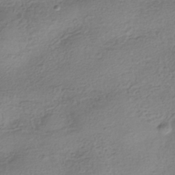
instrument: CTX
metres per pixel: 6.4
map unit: HNhu
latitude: -41.1242
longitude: 99.7477
